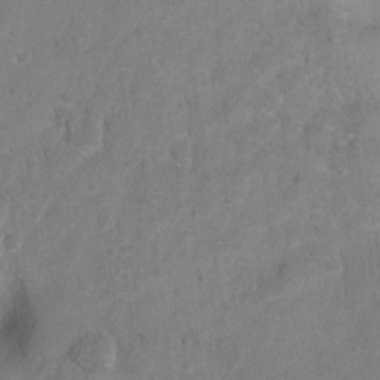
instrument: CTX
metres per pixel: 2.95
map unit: Hto
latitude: 2.5357
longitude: -35.8016
